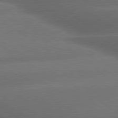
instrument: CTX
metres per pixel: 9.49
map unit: lApd
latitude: 79.9150
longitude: -154.2900
